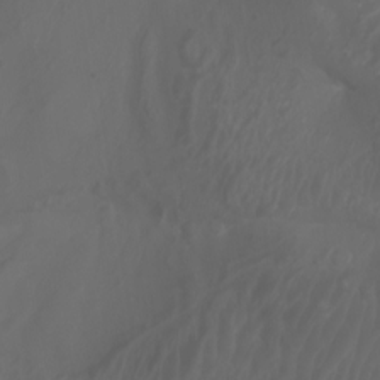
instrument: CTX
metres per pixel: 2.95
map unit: Aa
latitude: -7.6533
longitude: -80.6113
